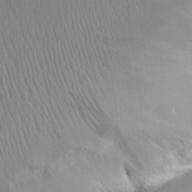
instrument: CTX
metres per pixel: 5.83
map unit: Aa
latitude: 30.9703
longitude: -141.7260
